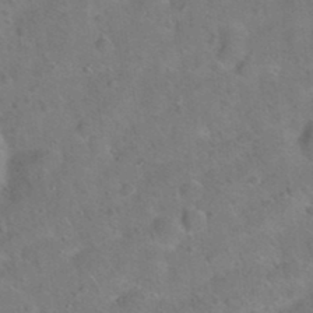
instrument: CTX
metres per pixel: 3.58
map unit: Hto
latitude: 20.6113
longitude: -49.8961
